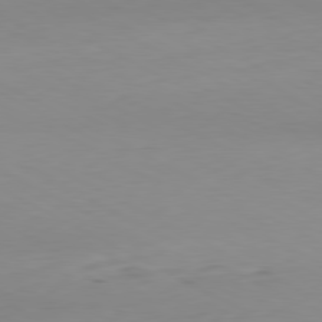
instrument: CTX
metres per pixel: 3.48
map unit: Hpe
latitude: -81.1053
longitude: 16.0472
